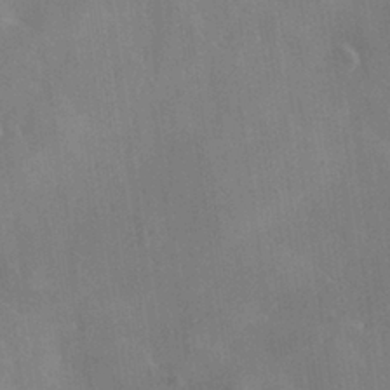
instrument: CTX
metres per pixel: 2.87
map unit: Hve
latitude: 28.6112
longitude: 144.9353
